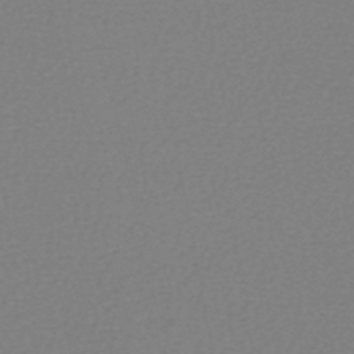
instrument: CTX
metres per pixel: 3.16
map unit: HNhu
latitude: -48.3307
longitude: 98.8975
